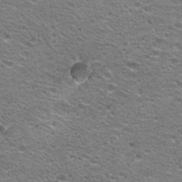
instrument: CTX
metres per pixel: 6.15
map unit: Hto
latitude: 21.0270
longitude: -32.7813
